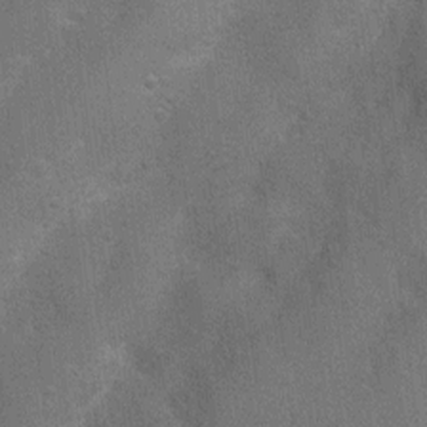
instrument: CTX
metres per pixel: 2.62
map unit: Nhu
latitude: 4.1767
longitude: -25.1781
